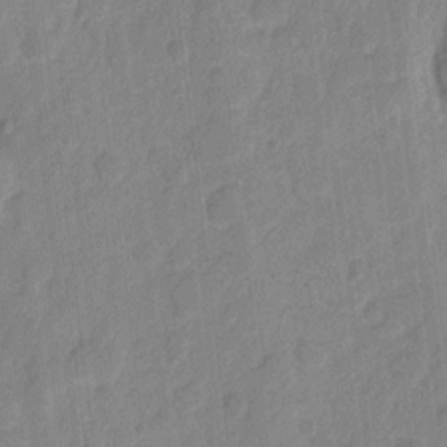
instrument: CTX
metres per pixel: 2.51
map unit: eHh
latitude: 9.3860
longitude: -65.6883
